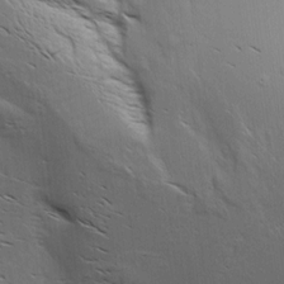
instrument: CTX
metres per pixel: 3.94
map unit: Aa
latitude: 9.5938
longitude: -142.0444
